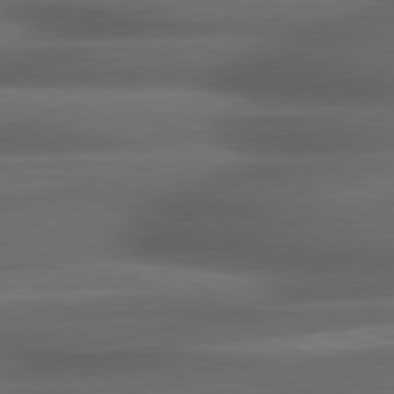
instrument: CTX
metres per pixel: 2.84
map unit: lApd
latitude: 79.1781
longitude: -116.4034
